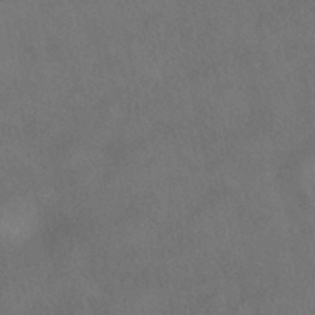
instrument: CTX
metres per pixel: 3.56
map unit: ANa
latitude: -39.1431
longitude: 96.9920
